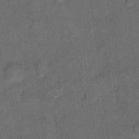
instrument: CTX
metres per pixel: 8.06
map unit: Hto
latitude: 5.4048
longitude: -36.2523
